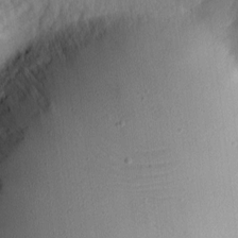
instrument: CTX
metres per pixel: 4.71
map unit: Nhu
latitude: 0.6490
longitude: -77.0269
